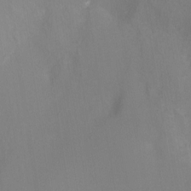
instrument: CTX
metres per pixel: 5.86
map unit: Ht
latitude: -9.0108
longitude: -46.2334
